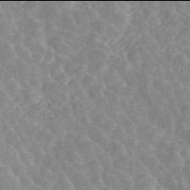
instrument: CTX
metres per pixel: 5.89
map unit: ANa
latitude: 45.9906
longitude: 24.7274
